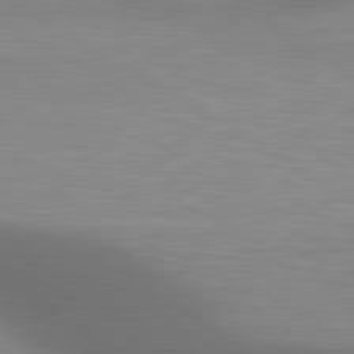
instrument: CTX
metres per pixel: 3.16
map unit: lApd
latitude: 80.4979
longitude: 124.0850
